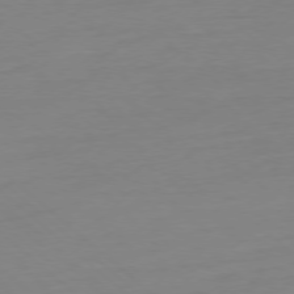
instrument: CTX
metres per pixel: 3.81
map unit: Ap
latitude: -77.8422
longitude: -77.1403
